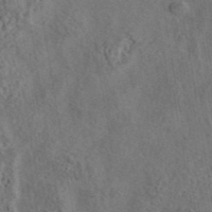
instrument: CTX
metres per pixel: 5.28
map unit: eAb
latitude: 43.6505
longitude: 115.7855
